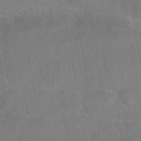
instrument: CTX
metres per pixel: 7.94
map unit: HNhu
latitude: -40.9353
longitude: 97.4266
